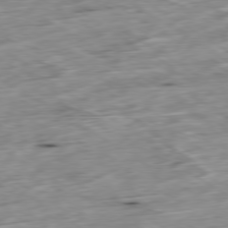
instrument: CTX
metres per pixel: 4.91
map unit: Ap
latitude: -79.6910
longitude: -88.9136
